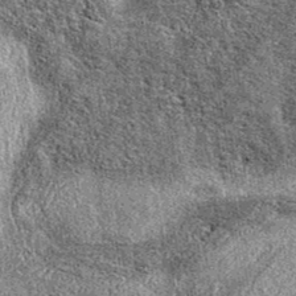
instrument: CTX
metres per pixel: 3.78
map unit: eAb
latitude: 37.9717
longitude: 105.9745
